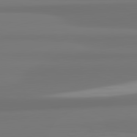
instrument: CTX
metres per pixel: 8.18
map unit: lApd
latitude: 82.0822
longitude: 174.9730
